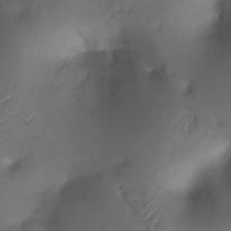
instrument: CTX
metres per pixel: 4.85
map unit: Ht
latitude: -16.5952
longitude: -42.8191
